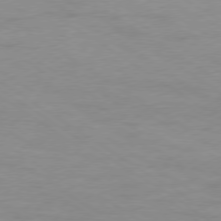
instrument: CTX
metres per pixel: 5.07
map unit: Ap
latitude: -76.9164
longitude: -75.3293
